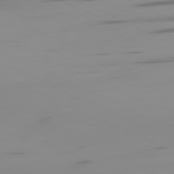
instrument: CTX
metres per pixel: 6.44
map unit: Ap
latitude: -81.2376
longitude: -61.6505
